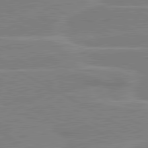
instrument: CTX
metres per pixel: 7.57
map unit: lApd
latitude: 80.7624
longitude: 122.2362
